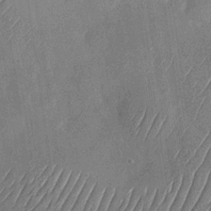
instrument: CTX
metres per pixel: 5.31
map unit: Nhu
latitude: -29.0675
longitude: -58.4034
